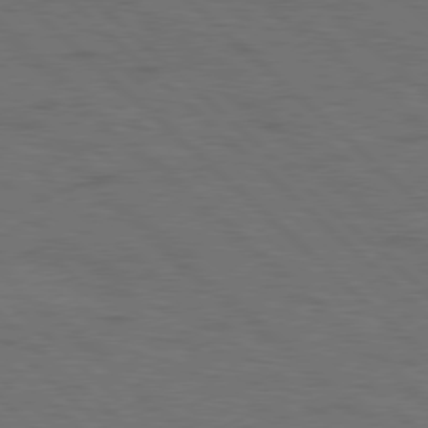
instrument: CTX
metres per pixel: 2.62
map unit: Hpe
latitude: 77.8583
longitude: -155.4237
